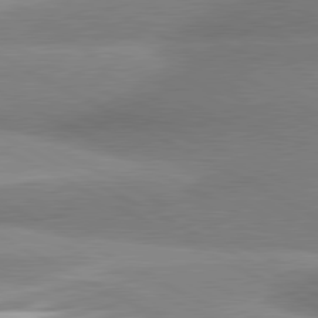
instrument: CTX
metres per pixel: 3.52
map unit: lApd
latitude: 80.7813
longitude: -163.9906
